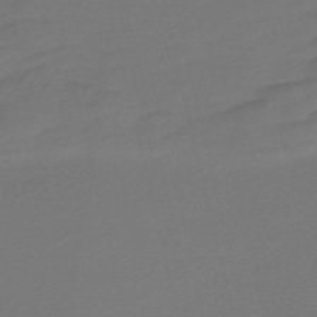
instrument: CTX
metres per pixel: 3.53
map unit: Nve
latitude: -58.0660
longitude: 65.8989
